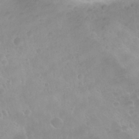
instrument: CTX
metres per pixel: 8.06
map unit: Nhu
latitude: 29.1781
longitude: -55.0836
